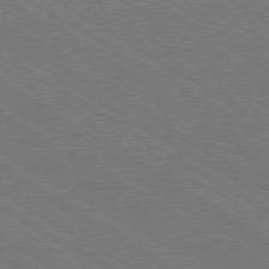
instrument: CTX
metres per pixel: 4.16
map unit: Ap
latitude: -79.6344
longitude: -79.2726
